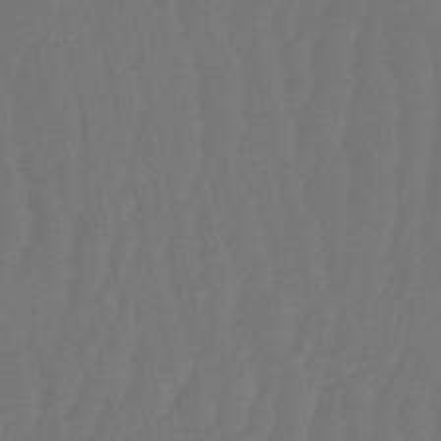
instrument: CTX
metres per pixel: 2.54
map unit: eHb
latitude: -50.8786
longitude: 76.8408
